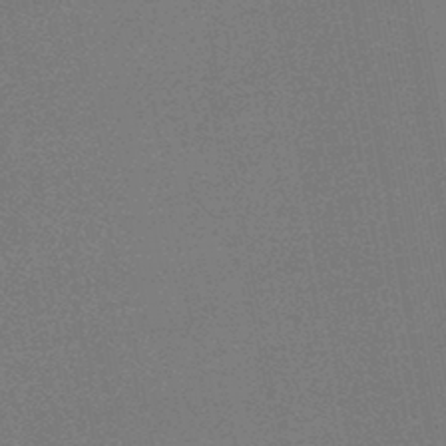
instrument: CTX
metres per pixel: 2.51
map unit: HNb
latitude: -45.7100
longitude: -39.8583
